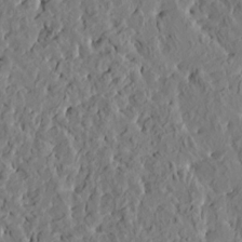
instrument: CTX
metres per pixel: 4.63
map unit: HNhu
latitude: 5.3859
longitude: -0.5545
